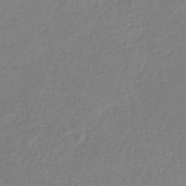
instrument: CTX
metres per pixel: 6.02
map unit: HNb
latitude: -34.1039
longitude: 55.4455
